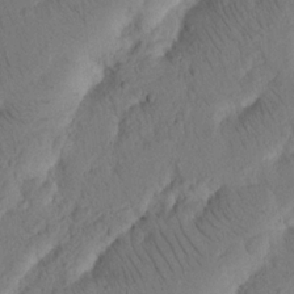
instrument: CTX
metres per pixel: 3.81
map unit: Nhu
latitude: 16.2523
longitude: -75.4615
